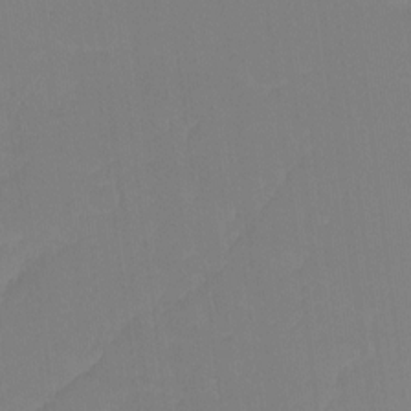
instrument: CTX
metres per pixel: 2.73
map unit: Hto
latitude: -8.0850
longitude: -50.3089
